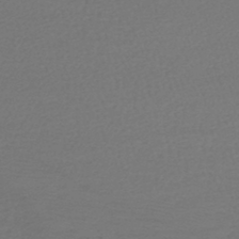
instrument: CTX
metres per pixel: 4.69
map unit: lHb
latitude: -43.9556
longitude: 74.5574
